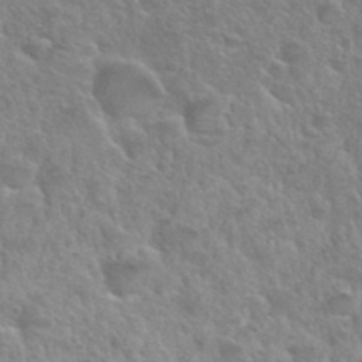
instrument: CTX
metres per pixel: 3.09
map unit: Hto
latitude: 35.5749
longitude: -50.1200
